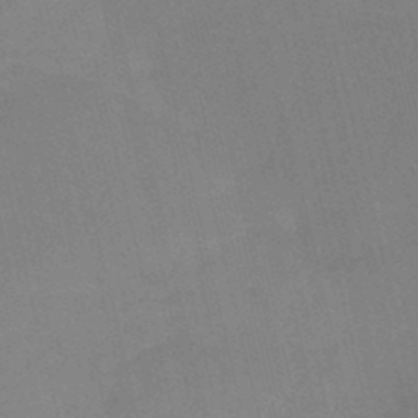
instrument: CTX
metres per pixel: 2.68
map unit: HNb
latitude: -44.9353
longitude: -37.8584
